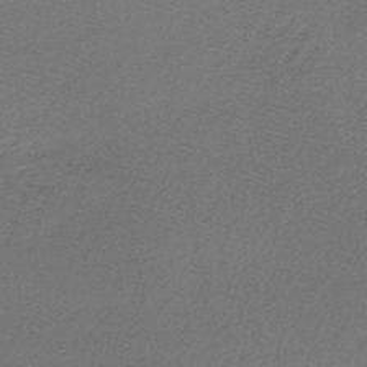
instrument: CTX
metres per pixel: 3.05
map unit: lHb
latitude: -42.4628
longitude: 62.3117
